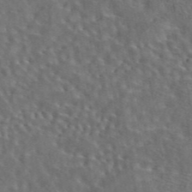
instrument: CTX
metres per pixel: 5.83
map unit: eAb
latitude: 43.8017
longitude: 110.8030
